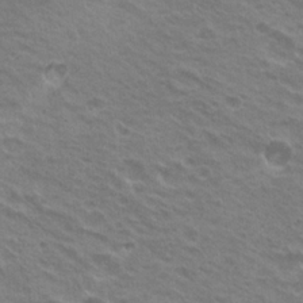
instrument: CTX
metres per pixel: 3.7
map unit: Hto
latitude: 22.0255
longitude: -31.3293
